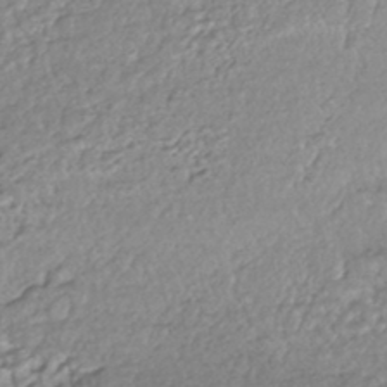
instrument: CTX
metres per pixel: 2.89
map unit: HNhu
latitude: -44.3495
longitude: 95.3887
